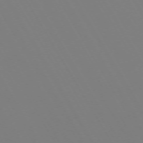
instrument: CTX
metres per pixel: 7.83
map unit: Hpe
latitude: -72.7463
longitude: 10.5952
